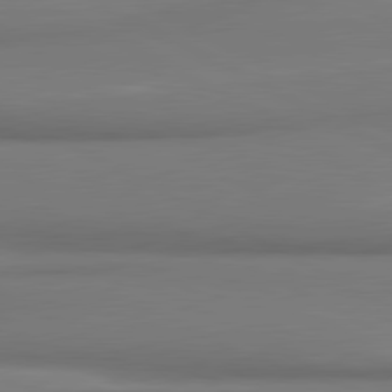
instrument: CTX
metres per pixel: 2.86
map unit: lApd
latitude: 81.0458
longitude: 178.0850
